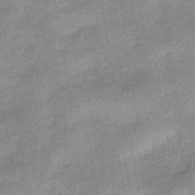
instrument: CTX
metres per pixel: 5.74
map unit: HNhu
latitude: -42.7274
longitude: 90.7275
